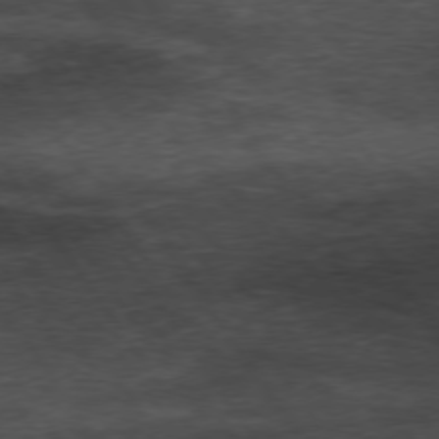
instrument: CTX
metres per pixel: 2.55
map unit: Hpe
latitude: 74.0822
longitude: -142.8380
